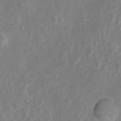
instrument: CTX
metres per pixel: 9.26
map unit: Hto
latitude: 6.4979
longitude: -31.9151
